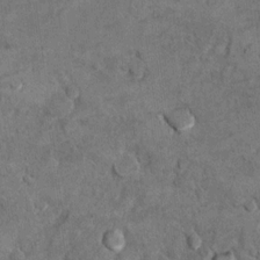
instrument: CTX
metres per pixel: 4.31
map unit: Hto
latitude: 9.2348
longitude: -36.2333
